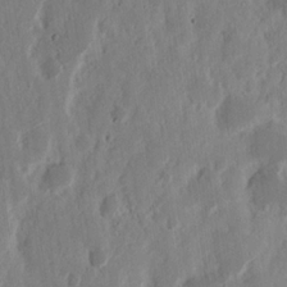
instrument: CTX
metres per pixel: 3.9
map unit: Nhu
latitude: 15.9339
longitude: -73.7828
